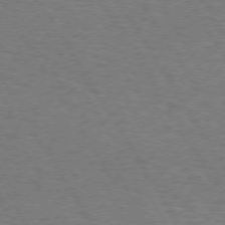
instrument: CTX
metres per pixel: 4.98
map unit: Hpe
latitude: 72.8758
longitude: -129.3670
